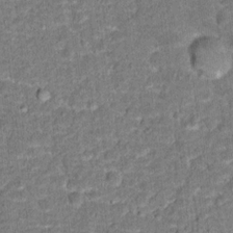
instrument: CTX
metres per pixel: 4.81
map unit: Hto
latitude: 15.5560
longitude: -38.7246
